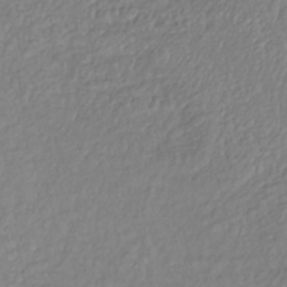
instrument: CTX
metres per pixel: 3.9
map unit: lHb
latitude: -38.3684
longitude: 69.7477
